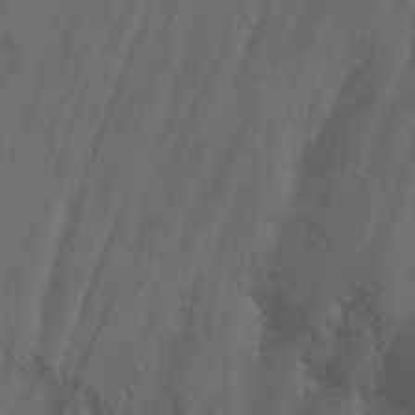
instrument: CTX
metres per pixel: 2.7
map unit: Nhu
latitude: -15.6155
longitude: -55.7449
